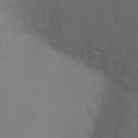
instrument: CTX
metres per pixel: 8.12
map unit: Ht
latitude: 0.8947
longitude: -21.4238
